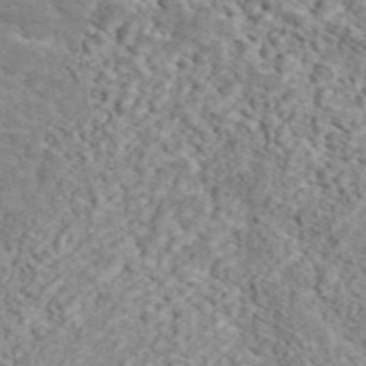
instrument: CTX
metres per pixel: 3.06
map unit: ANa
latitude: 45.5560
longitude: 26.2739
